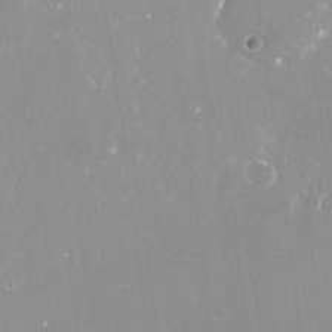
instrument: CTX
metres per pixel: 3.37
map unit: Nve
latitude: -17.6722
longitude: -59.9150
